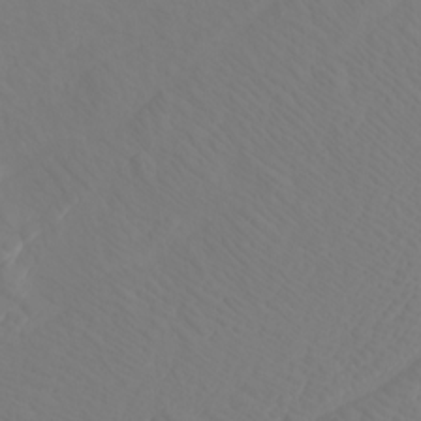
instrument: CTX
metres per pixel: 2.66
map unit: Htu
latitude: -7.1998
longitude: -69.5938
